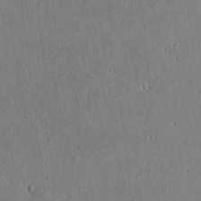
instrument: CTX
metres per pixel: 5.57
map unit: lAvf
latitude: 7.6505
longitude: 168.5384
